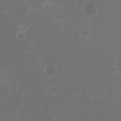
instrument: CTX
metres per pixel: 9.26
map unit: HNhu
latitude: -2.9163
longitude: -3.8961
